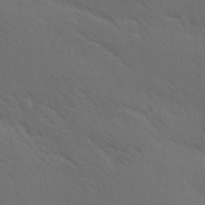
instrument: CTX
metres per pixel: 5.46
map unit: lAa
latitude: 19.7260
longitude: -139.3671
